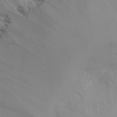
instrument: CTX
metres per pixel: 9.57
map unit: Nhu
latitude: 25.1970
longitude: -54.0255
